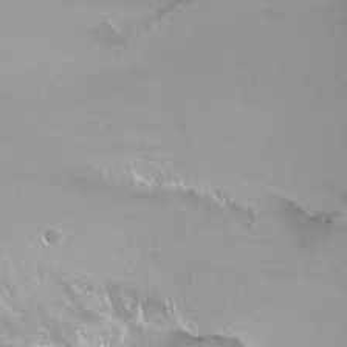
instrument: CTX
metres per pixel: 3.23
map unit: Nhu
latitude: -7.1431
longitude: -44.3278
